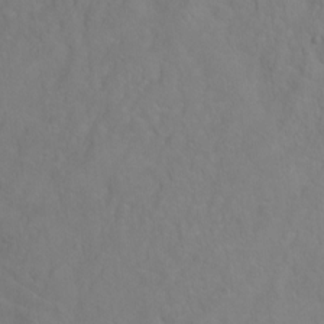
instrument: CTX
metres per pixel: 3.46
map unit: Ht
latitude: 0.2333
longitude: -32.8002
